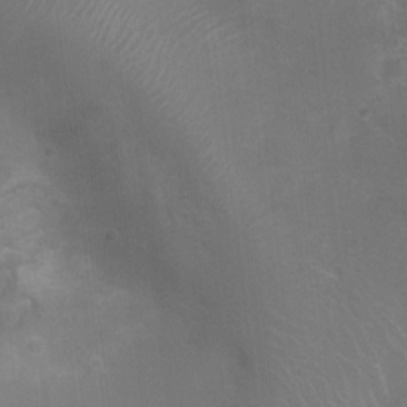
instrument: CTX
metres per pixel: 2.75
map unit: Nhu
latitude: 4.6490
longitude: -17.8017
